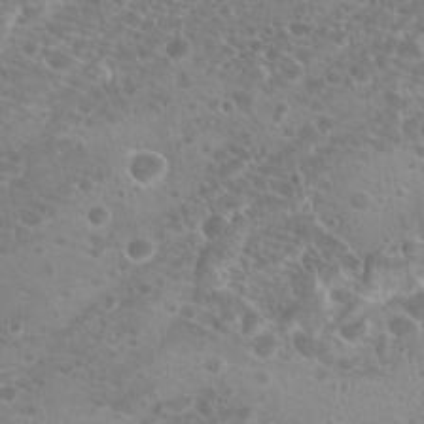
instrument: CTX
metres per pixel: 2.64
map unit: Hto
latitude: 20.7813
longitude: -40.9135
